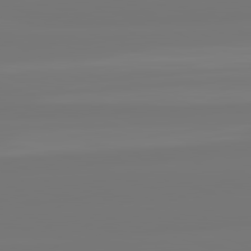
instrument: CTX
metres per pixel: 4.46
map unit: lApd
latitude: 82.0633
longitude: -176.8191
